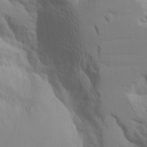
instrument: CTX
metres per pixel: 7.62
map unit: Aa
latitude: 10.5168
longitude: -126.6680
